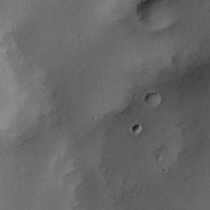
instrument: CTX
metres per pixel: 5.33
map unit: Nve
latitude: -23.2565
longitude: -138.5924
